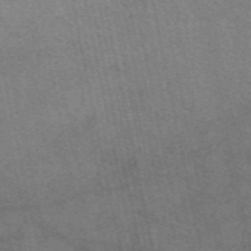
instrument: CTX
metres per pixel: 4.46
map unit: eAb
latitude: 51.1781
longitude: 107.6344
